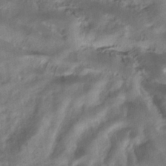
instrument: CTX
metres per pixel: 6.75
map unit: ANa
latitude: -38.8030
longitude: 97.1242
